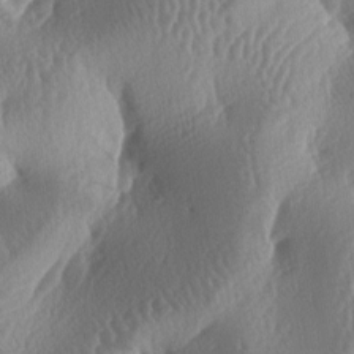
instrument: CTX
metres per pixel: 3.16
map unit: lAa
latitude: -6.8597
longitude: -128.5168
